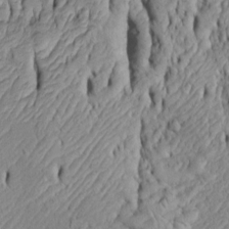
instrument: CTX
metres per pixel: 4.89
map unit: Htu
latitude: -5.5966
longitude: 152.2172
